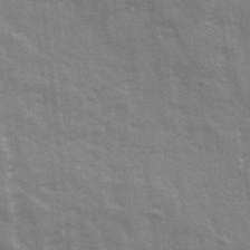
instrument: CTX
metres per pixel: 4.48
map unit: Ave
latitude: 21.3482
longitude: -133.5182
